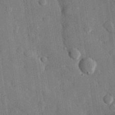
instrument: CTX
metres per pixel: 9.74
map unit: eHh
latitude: 28.5734
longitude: -80.4979
